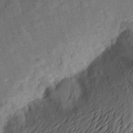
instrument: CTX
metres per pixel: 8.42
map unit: Aa
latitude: 22.6301
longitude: -150.4223
